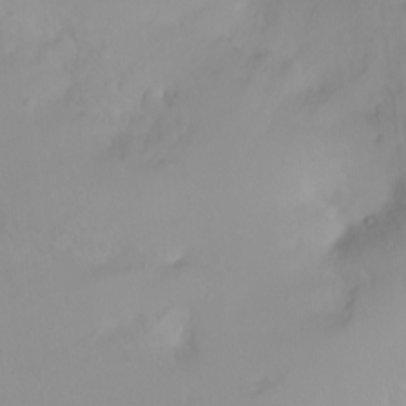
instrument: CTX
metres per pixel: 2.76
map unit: Ht
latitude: -0.7275
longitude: -61.2537
